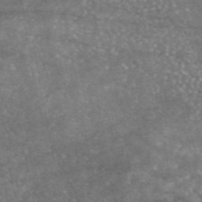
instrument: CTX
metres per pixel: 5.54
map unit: eAb
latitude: 46.6869
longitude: 123.4833
